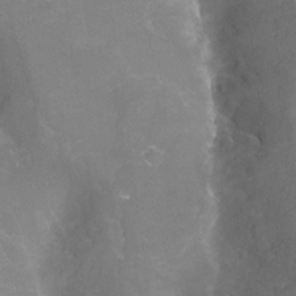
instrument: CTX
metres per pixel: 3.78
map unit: Nhu
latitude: -12.7085
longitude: -72.8380
